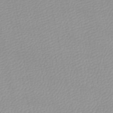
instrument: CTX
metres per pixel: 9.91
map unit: lHb
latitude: -46.2172
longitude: 70.2362
